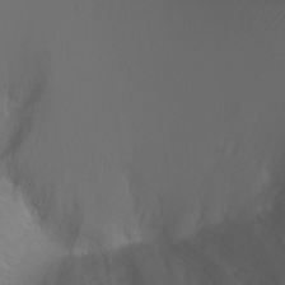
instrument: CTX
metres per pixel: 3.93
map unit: Ht
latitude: -0.2362
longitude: -45.9339
